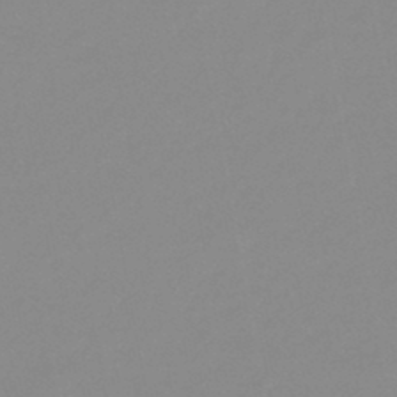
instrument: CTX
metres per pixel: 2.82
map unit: eHb
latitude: -44.5007
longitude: 88.0661
